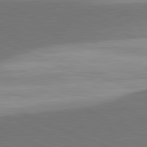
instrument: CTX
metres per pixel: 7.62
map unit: lApd
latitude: 81.8205
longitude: 156.4062
